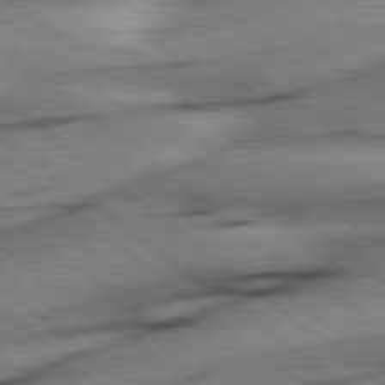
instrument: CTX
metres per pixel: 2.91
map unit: Hpe
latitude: 78.4790
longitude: -154.4412
